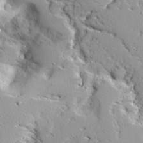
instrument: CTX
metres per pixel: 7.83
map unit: Ave
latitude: 13.1403
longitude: -138.3089
